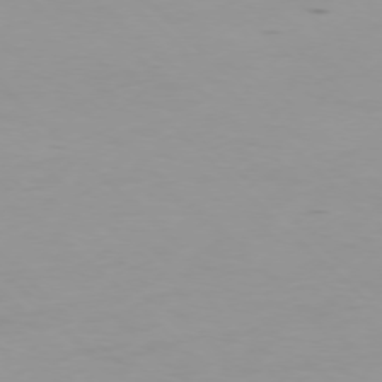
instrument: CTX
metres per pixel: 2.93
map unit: Ap
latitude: -76.6141
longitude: -68.2145
